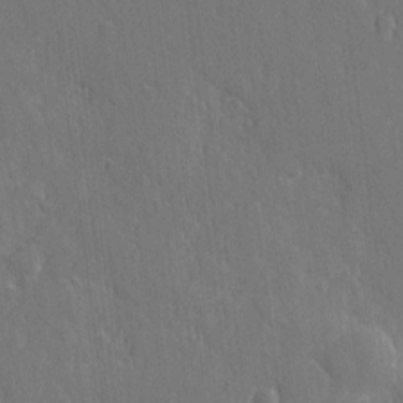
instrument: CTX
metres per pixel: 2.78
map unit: eHh
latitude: 3.8016
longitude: -73.3482
